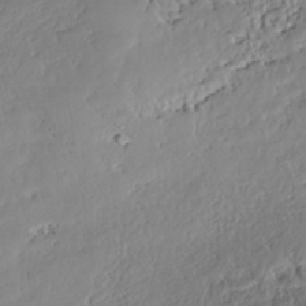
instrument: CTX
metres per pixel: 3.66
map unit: HNhu
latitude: -36.9163
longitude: 33.2565
